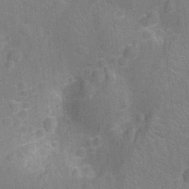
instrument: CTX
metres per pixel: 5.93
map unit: Nhu
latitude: -13.8234
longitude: -25.1970
